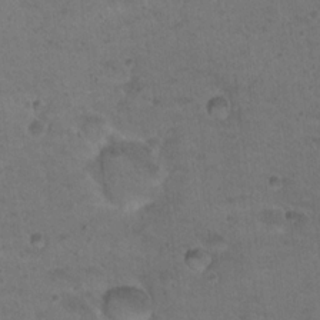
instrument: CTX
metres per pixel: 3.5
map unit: Nhu
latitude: 17.7072
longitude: -31.0270
